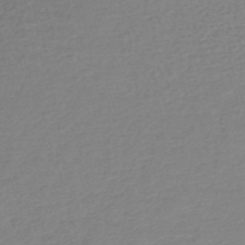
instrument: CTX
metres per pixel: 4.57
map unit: lHb
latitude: -44.0094
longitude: 67.7855
